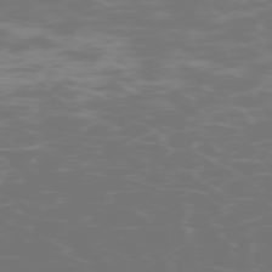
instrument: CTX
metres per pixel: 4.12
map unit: Hpe
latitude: -74.3307
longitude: 6.7841
